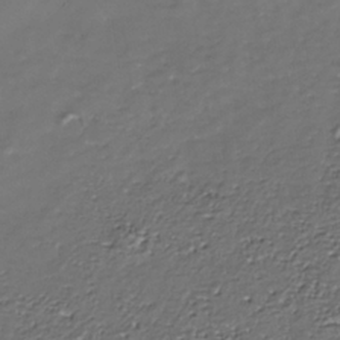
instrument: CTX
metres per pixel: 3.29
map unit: Nhe
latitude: -37.2753
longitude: -90.3845
